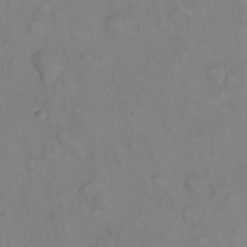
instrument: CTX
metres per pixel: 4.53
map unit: eHh
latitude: 22.5924
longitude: -62.6680
